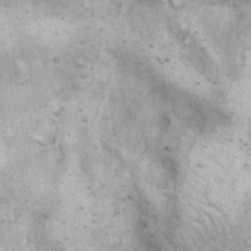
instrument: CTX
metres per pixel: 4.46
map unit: eHh
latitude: 17.3104
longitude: -63.2348
